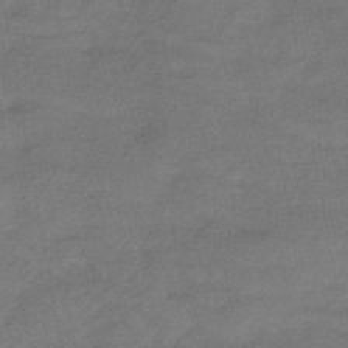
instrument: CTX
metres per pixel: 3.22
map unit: HNhu
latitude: -43.2564
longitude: 94.9730
